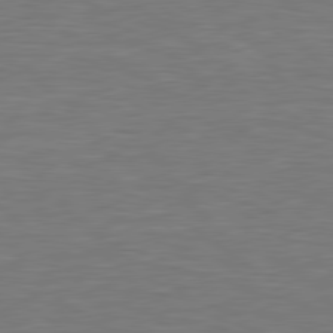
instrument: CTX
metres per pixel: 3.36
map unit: lApd
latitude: 79.7828
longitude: -126.5924
